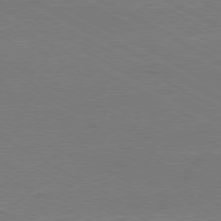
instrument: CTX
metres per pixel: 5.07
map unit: Ap
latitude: -79.4832
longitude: -82.6301
